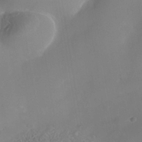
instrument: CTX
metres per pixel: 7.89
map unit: Nhe
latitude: -37.9745
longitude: -119.8772
